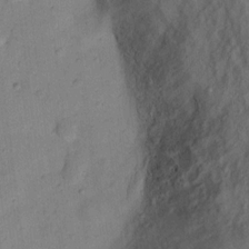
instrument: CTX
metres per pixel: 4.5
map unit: Nhu
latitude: 11.6883
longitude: -29.0080
